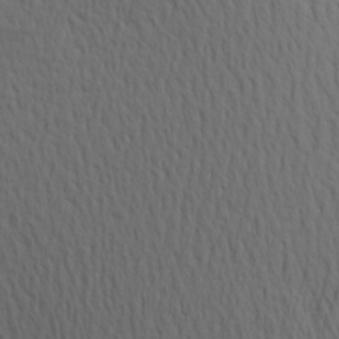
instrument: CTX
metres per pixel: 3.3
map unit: Aa
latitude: 19.5749
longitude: -145.1025
